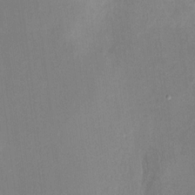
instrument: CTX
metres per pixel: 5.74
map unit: HNhu
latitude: 7.0458
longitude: 3.2375
